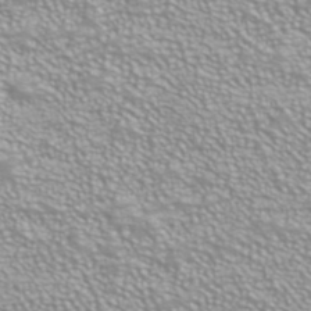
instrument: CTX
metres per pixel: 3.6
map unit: ANa
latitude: 40.0255
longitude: 22.8030
